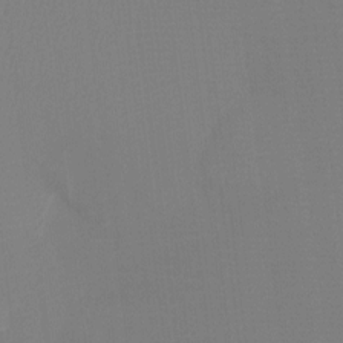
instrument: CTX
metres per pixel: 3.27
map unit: Htu
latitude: -12.9542
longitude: -49.0269
